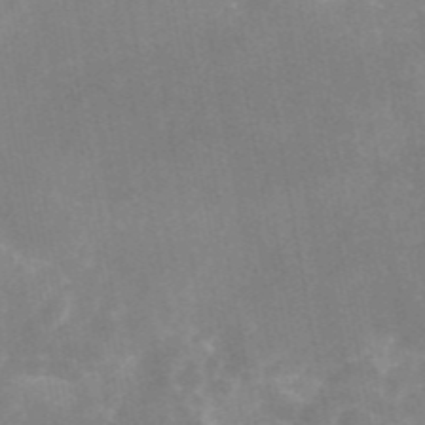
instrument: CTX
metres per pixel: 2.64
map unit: eAb
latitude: 46.1578
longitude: 124.9542
